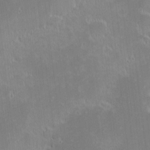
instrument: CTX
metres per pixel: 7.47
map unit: eHh
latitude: -2.4440
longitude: -84.8758
